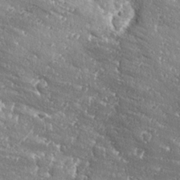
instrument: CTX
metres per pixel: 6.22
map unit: Ave
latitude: 19.1781
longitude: -137.4994
